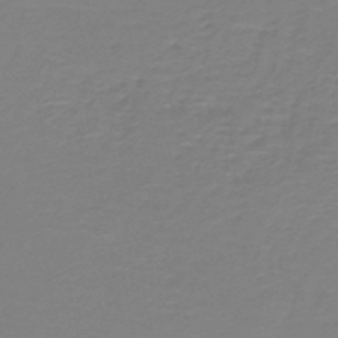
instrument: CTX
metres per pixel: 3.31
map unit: HNb
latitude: -46.0850
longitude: 53.5021
